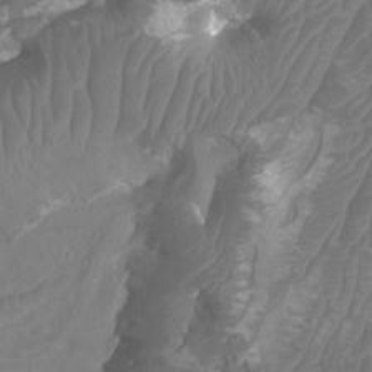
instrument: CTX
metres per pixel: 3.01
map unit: Htu
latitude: 2.9324
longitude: -20.2523
